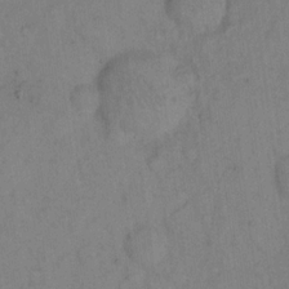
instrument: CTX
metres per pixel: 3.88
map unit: eHh
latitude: 18.2522
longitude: -64.4412
